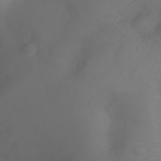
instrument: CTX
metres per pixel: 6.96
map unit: Ht
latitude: 1.6127
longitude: -21.7639
